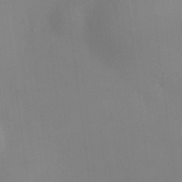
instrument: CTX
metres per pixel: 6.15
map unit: HNhu
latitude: 9.2348
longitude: 10.4251
